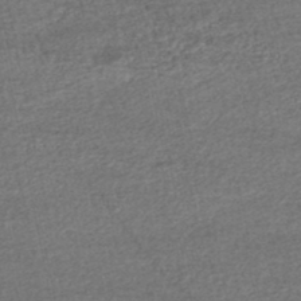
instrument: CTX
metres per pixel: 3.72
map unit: HNhu
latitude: -48.1795
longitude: 103.0675
